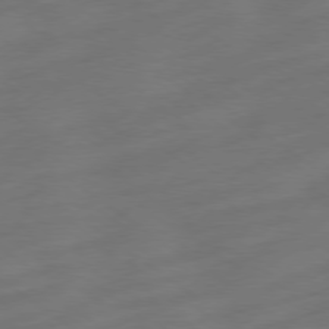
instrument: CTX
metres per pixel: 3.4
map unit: Ap
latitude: -78.8030
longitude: -67.4426
